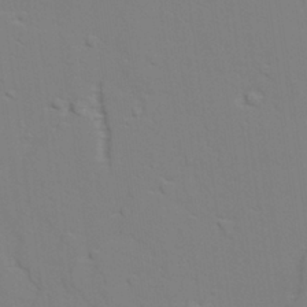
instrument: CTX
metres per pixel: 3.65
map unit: lAvf
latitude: 28.6868
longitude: -109.4426
